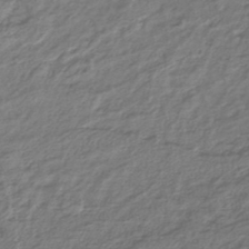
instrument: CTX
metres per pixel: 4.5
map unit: lHb
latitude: -43.3509
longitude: 76.3117
